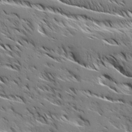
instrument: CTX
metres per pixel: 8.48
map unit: Ave
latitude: 17.1025
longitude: -129.7261
